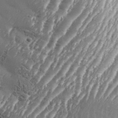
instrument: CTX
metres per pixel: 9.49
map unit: Aa
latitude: 33.8394
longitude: -134.9891
